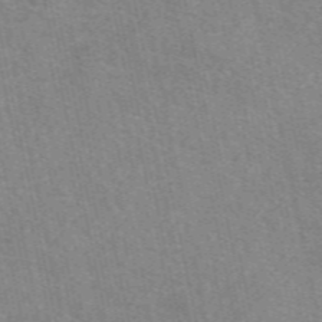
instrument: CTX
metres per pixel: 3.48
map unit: eAb
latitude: 50.5923
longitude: 112.0472
